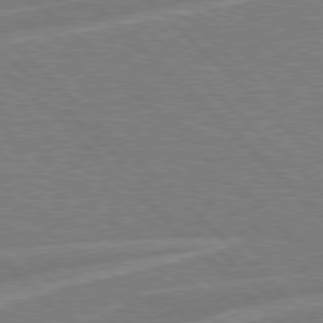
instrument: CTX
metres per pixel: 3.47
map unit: Hpe
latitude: 77.5938
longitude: -151.6505
